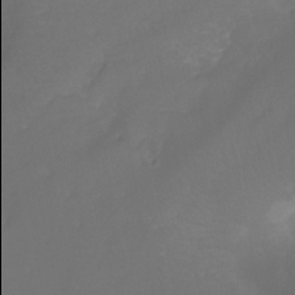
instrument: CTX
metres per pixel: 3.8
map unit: Htu
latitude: -12.6896
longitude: -45.9906
